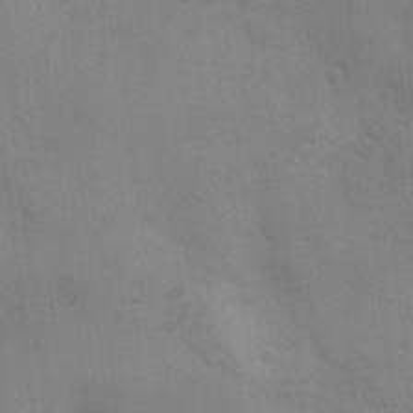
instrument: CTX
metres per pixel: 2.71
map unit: Ave
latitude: -6.7841
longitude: -120.4034
